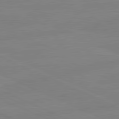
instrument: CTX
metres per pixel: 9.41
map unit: lApd
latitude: 81.1970
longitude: -178.8380
